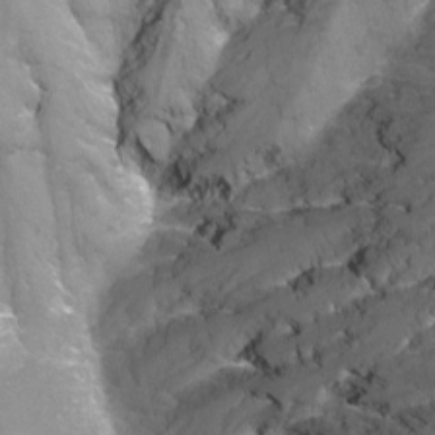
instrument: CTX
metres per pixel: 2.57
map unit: Nhu
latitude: -12.8597
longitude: -72.7436
